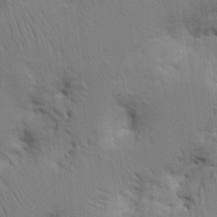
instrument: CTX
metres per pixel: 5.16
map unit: Nhu
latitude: 16.3656
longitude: -75.1025
